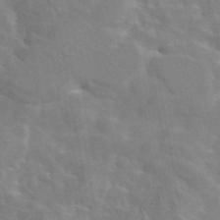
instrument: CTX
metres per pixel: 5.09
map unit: eAb
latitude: 44.3845
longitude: 113.1998
